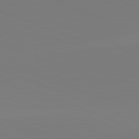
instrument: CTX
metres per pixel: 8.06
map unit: lApd
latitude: 81.8961
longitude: 146.4629
